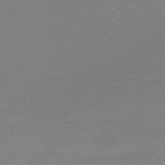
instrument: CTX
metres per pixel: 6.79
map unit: lHb
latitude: -34.8219
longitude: 64.4629
